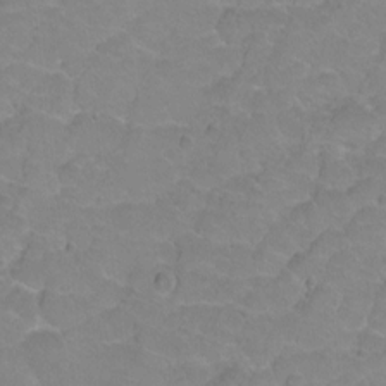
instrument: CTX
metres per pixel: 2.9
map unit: Hto
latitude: 2.5734
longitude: -33.0458
